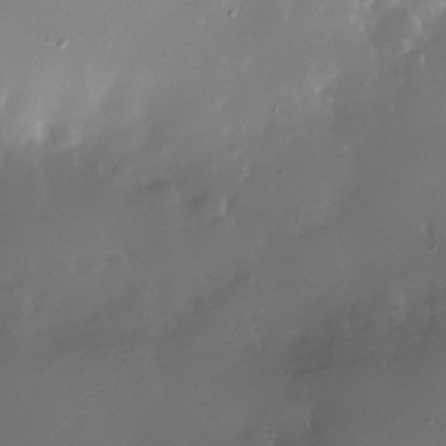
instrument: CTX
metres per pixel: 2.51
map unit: Nhe
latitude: -31.9178
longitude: -117.2915
